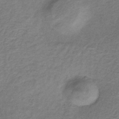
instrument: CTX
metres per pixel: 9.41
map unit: HNb
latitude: -32.6708
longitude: 56.3873
